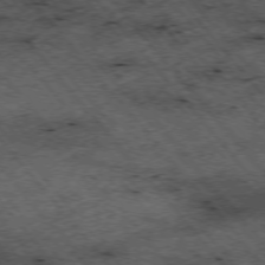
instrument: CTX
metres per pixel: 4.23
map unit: Hpe
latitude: -75.8234
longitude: -18.0822
